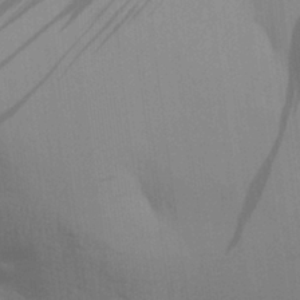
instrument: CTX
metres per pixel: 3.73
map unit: Aa
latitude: 27.9906
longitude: -139.3293
